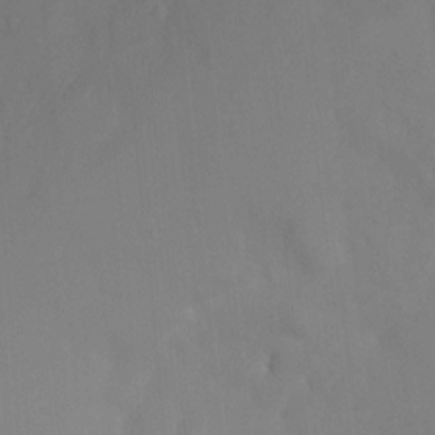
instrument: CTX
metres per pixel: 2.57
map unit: Ht
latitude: -0.3685
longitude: -34.9324
